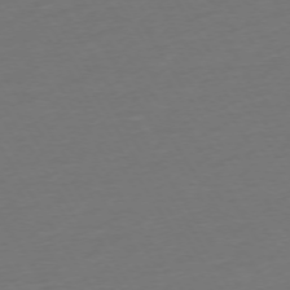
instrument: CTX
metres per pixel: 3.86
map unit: Ap
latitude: -74.8408
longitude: -68.3090
